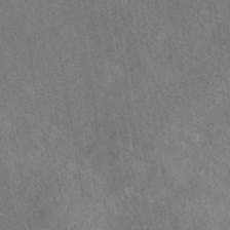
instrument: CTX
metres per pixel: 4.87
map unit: eAb
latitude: 42.8191
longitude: 109.5777
